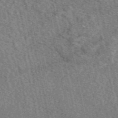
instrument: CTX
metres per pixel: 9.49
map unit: eAb
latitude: 50.8569
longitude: 114.3117
